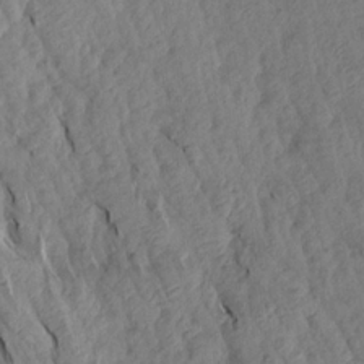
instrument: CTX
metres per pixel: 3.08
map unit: Aa
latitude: 18.4412
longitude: -146.5546
